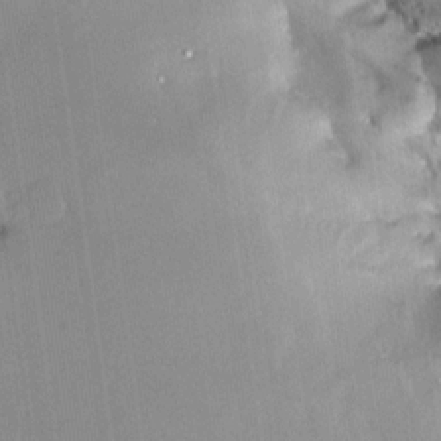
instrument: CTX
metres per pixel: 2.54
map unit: Nhe
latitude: -28.2362
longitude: -110.7624
